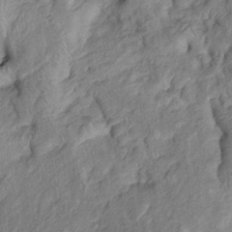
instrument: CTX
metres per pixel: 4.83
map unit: Htu
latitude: -6.2361
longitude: 152.6707
